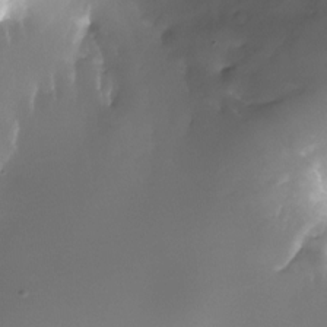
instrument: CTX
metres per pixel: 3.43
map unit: Nhu
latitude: -23.2943
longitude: -71.7072
